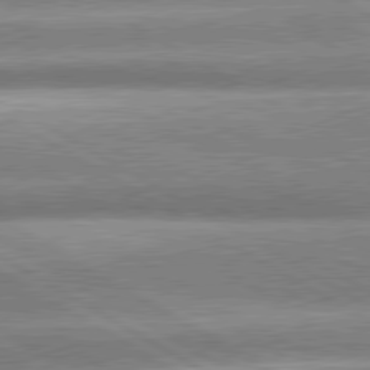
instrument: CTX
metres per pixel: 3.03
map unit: lApd
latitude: 80.5168
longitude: -137.1970
